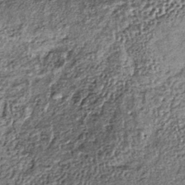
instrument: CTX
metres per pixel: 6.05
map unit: lHb
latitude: -38.8975
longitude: 65.4833
